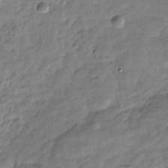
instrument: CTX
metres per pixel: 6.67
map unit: Hve
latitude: -31.1809
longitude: 91.4644
